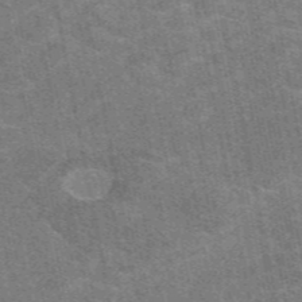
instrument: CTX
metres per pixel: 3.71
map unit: eAb
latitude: 47.6694
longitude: 115.0864
